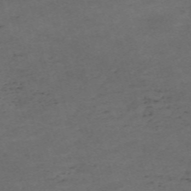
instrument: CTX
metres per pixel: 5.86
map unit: Nve
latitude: -58.9919
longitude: 59.6154
